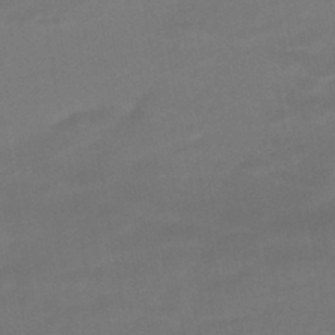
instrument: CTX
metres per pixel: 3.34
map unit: HNhu
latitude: -46.0283
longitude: 92.5763
